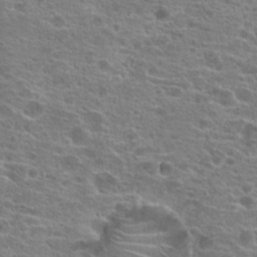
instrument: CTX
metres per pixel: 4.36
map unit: Hto
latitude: 20.3090
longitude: -41.7449
